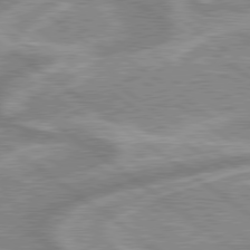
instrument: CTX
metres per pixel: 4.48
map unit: lApd
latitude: 79.3104
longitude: -169.0270
